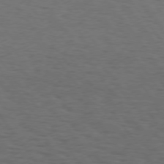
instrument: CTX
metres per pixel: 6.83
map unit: Hpe
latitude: 74.8758
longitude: -133.0647
